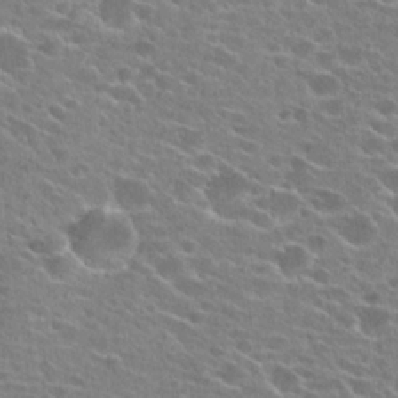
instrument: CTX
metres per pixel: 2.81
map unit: Hto
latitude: 24.6490
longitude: -42.8758
